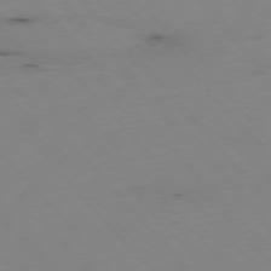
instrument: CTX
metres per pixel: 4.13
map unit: Hpe
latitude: -76.5385
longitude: -19.1025
